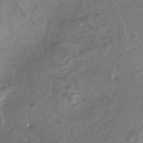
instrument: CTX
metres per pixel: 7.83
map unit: Nhu
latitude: -8.2172
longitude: -93.5371
